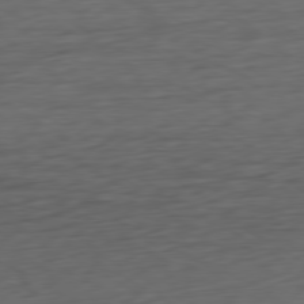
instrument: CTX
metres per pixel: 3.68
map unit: Ap
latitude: -79.5777
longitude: -63.7261
